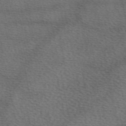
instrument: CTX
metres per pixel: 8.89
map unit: eAb
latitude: 49.9528
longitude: 111.0864
